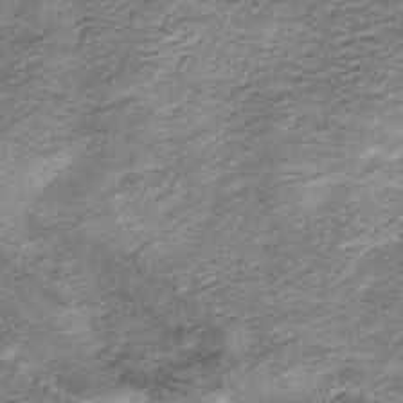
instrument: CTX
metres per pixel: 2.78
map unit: HNhu
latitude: -40.9542
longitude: 108.9920
